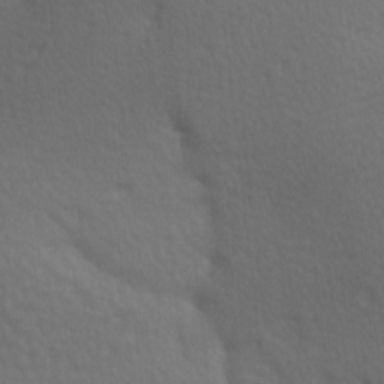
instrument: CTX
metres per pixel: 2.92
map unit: lAa
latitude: -8.8408
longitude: -125.6693
